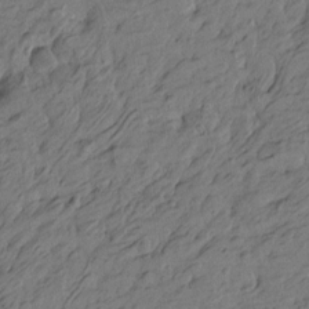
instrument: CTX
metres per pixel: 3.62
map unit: Htu
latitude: -6.1794
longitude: -179.9150
